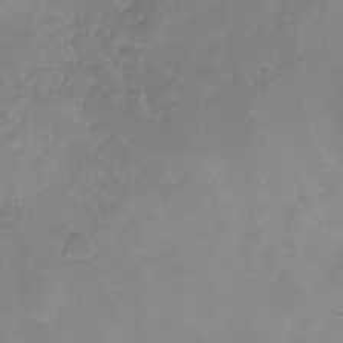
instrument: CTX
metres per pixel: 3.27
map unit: Nhe
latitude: -32.8597
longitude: -93.8961
